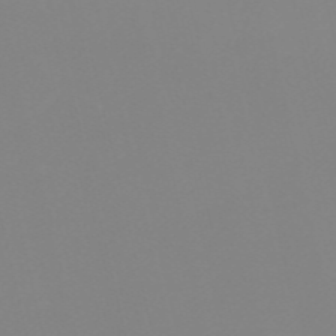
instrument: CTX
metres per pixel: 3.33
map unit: HNb
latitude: -56.0850
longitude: -41.7071
